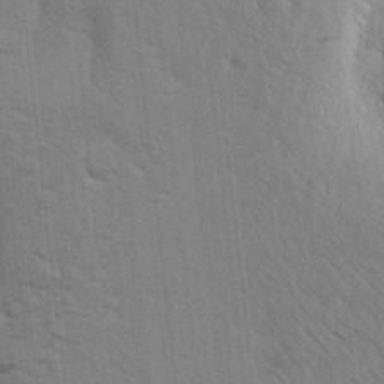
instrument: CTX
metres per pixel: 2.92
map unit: Aa
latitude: 24.4601
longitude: -148.2900
